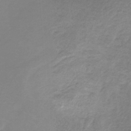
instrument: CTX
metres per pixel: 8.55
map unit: HNb
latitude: -32.1984
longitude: 60.9731
